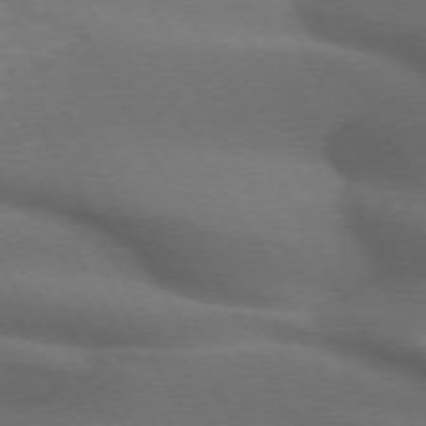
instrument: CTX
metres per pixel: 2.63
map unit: lApd
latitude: 72.4034
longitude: -50.7813
